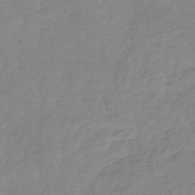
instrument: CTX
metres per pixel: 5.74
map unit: lHb
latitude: -41.2754
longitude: 74.1984
